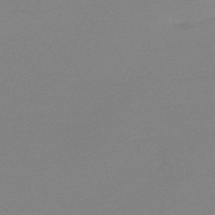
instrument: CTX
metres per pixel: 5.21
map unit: lHb
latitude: -48.4062
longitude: 65.1054
